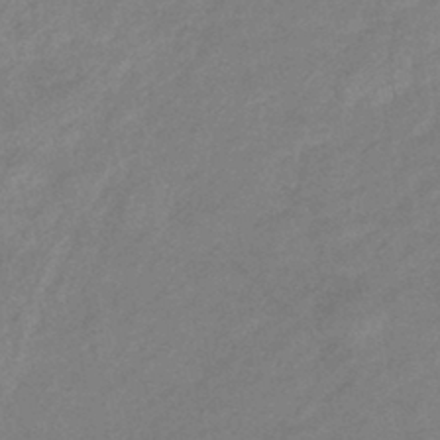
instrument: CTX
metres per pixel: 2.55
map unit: eHb
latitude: -40.8219
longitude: 83.4265
